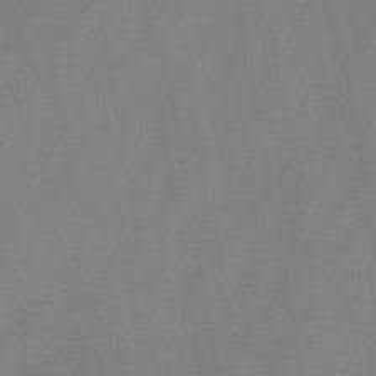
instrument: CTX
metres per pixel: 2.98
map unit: HNb
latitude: -44.5763
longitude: -39.7827
